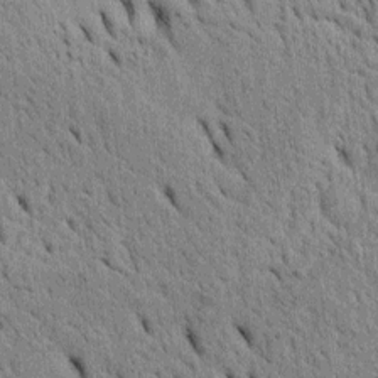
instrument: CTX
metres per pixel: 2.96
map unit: Htu
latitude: -4.2739
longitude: 152.6896
